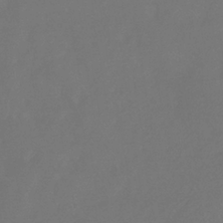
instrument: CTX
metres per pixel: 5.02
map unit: eHb
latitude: -35.1620
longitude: 78.7274
